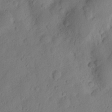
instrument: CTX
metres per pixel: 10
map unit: Ht
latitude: 10.4979
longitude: -74.2900
